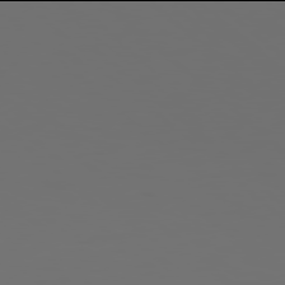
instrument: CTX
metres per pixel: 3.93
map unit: Hpe
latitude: 77.9906
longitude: -177.5182
